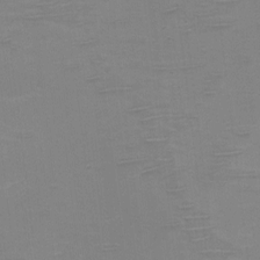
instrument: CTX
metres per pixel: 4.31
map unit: eHh
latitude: -5.3320
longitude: -78.8569
